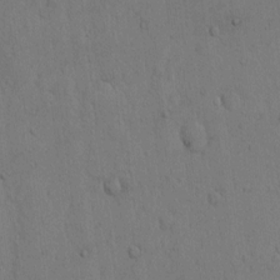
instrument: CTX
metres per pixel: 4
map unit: Hto
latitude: 11.3482
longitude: -57.9528
